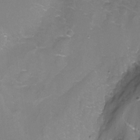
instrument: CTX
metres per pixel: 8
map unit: Nhu
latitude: -9.6911
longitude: -77.2915
